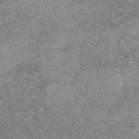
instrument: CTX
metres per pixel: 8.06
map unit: eAb
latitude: 49.5560
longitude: 114.4629
